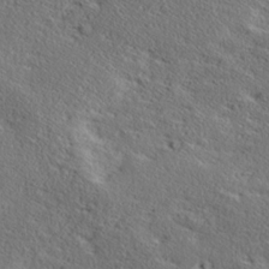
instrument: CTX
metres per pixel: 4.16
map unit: Ave
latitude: 17.2726
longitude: -138.2145
